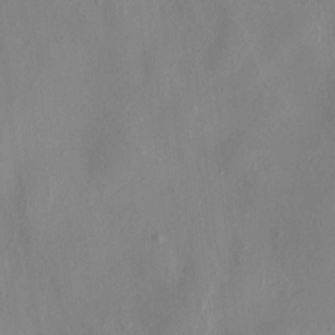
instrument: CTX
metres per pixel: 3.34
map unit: HNhu
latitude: 3.5560
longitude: -5.0269
